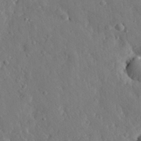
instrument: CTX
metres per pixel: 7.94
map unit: eHh
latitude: 29.5749
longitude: -77.7638
